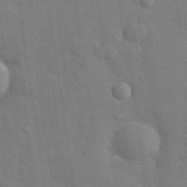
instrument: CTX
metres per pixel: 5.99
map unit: eHh
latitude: 28.7813
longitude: -75.0836
